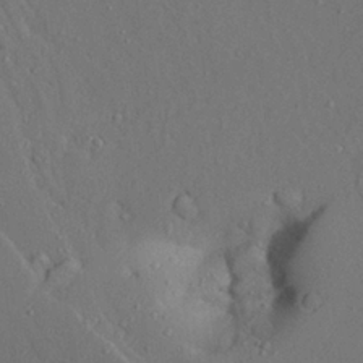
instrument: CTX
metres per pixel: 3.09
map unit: Aa
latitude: 24.1955
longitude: -132.2145
